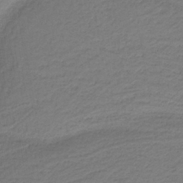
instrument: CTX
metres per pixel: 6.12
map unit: HNb
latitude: -38.1228
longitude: 53.5777
